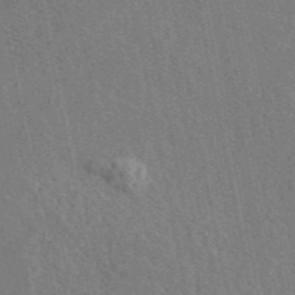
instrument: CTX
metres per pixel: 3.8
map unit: eAb
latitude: 46.1011
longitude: 112.8219
